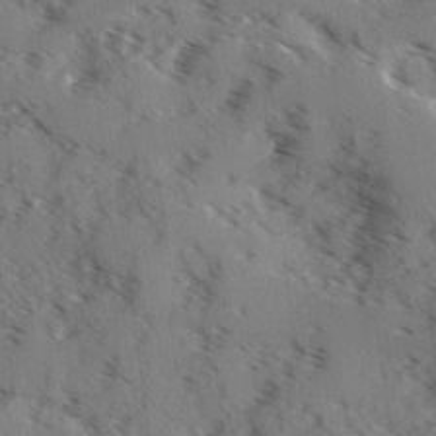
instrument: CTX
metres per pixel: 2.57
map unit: Ave
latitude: 1.1025
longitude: -110.8380
